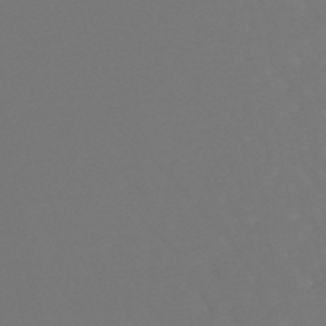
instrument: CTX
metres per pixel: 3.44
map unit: lHb
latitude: -46.7463
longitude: 65.1054
